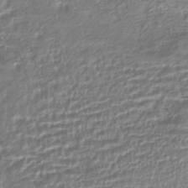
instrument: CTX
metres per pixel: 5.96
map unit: HNhu
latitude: -44.0661
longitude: 104.0094
